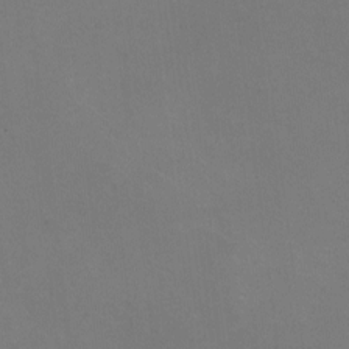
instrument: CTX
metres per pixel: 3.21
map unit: HNhu
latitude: -2.1227
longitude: -3.0458
